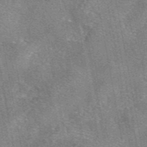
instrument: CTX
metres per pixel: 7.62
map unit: eAb
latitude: 47.1592
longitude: 103.5021
